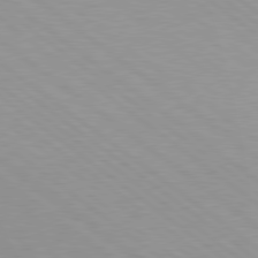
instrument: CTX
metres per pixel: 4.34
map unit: Hpe
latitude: 78.7435
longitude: -121.8017
